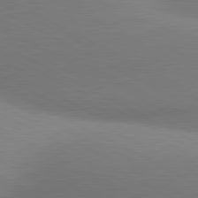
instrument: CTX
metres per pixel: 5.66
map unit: lApd
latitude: 80.9514
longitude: 132.8597
